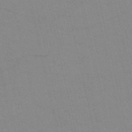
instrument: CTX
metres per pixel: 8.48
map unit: HNb
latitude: -52.8974
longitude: -45.1214
